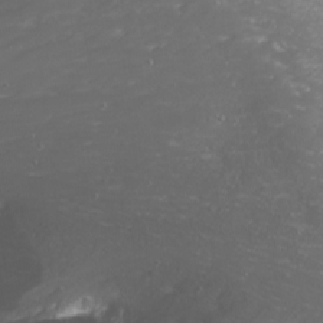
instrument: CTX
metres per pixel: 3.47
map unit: Nhu
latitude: -9.9745
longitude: -68.9702
